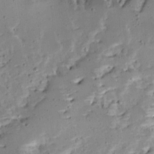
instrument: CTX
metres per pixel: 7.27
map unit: Ave
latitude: 12.8947
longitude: -138.0255
